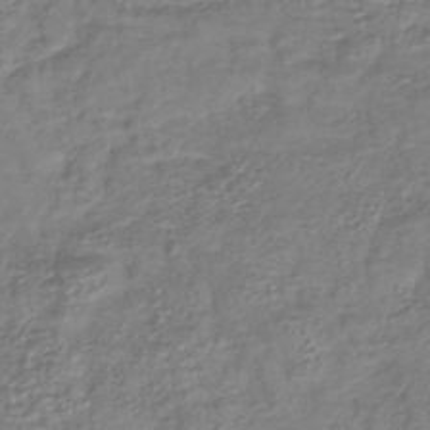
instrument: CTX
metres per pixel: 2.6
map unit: lHb
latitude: -42.4251
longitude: 76.1795
